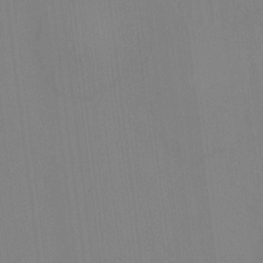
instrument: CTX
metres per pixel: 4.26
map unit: HNhu
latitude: -1.1809
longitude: -6.6679
